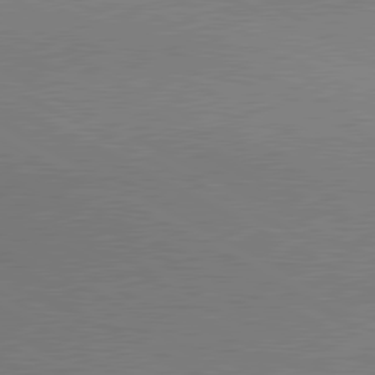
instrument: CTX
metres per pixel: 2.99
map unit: lApd
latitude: 80.7435
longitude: 154.9353
